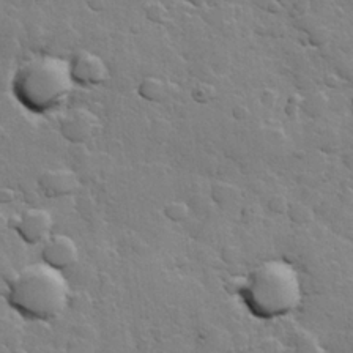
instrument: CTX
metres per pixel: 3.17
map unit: Hve
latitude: 23.8583
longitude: 148.8786
